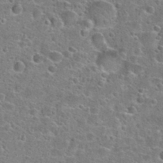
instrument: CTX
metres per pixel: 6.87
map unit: Hto
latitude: 24.0444
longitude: -46.9892
